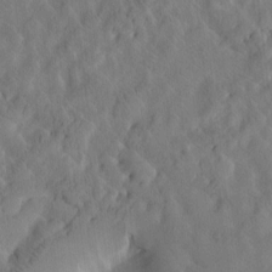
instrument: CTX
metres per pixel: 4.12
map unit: Htu
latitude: -2.6140
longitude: 168.1605
